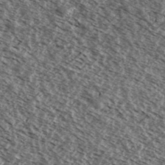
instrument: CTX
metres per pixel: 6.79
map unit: Ave
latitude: 38.2145
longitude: -109.1403
